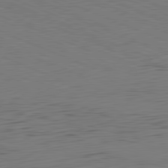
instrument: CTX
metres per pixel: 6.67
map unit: Hpe
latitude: -81.9178
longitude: 16.4818
